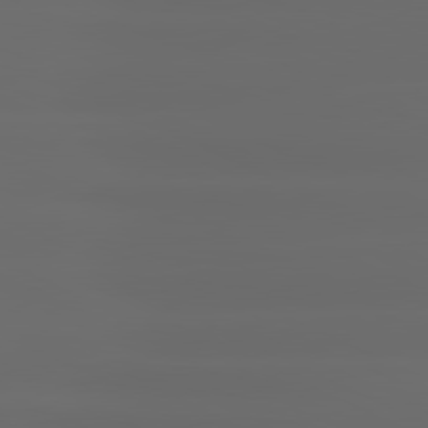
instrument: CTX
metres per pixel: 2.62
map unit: lApd
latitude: 80.9325
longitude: -137.3671
